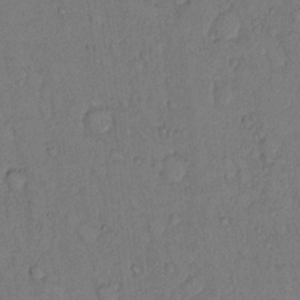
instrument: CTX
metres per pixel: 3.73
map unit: Hto
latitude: 9.1781
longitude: -58.3278
